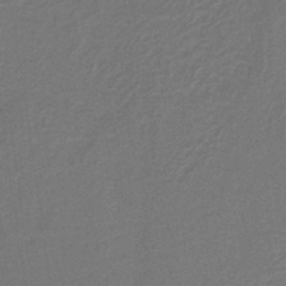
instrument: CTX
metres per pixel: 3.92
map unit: lHb
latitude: -38.7085
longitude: 58.0849
